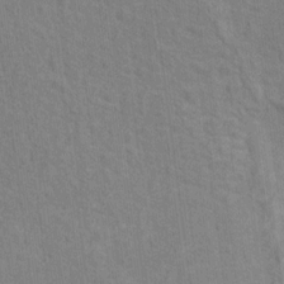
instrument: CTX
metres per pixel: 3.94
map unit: Hto
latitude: 13.6694
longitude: -38.1767
